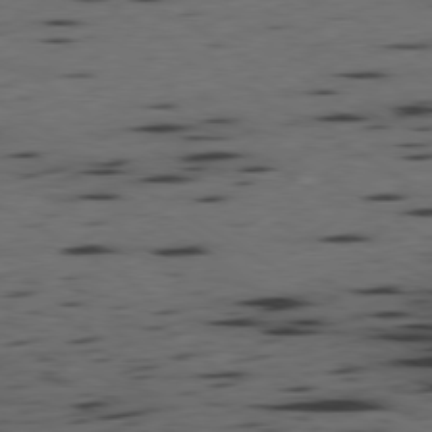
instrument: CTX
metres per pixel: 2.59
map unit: Ap
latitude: -79.6721
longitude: -100.2901
